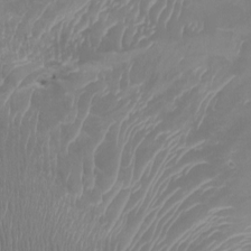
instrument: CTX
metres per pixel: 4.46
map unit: Htu
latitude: -5.6155
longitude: -74.9703
